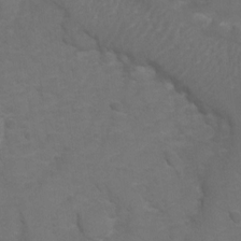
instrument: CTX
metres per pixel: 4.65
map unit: Hto
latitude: 5.6505
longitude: -30.9703
